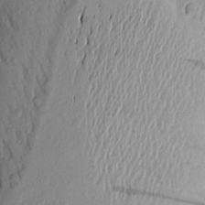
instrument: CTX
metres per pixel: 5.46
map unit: Aa
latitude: 19.4237
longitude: -148.7624
